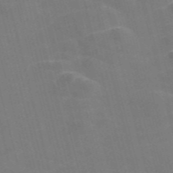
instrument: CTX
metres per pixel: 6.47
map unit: Nve
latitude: -57.7477
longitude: 54.9542
